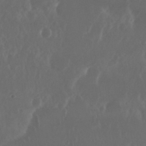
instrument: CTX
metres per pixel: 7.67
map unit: Nhu
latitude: 29.6883
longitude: -58.0444
